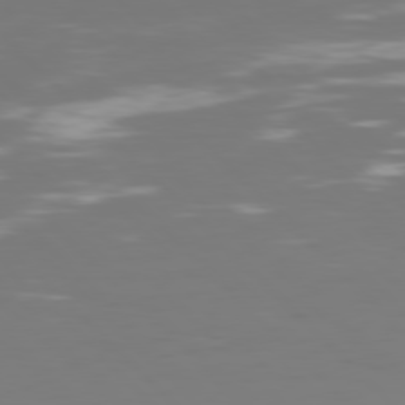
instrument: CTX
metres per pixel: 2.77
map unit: Hpe
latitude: 77.5371
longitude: -170.8569
